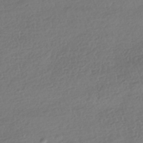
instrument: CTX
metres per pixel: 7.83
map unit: HNhu
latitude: -41.4643
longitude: 98.0283
